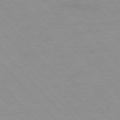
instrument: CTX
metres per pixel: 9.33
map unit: Ap
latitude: -76.6518
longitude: -90.1389
